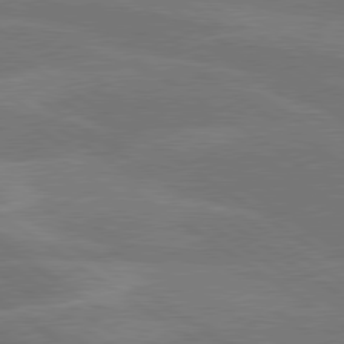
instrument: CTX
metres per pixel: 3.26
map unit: lApd
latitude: 79.8584
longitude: -124.8380
